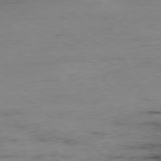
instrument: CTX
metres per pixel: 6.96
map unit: Hpe
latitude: -78.8786
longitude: 13.5966
